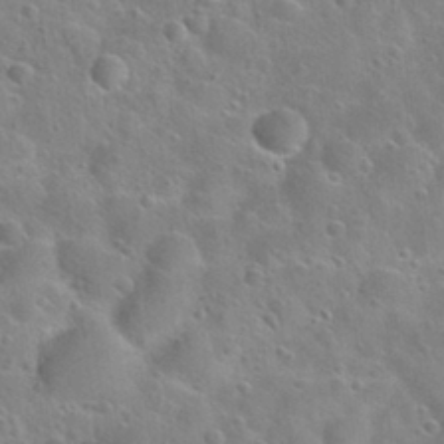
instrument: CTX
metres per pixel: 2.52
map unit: Nhu
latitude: 28.3089
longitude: -52.8569
